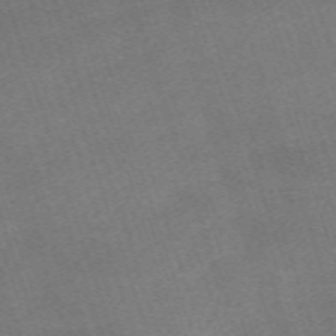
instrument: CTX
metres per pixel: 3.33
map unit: eHh
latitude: -63.6155
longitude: 50.0472
